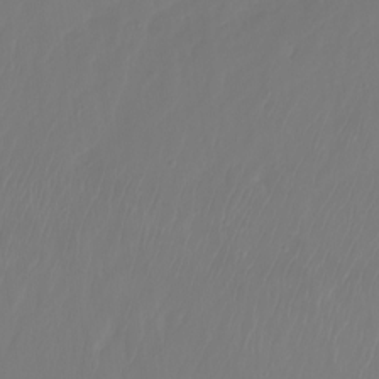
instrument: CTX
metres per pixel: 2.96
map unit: Nhu
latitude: -8.1606
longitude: -81.3293
